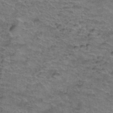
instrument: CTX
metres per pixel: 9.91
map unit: Hto
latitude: 39.0458
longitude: -43.6883
